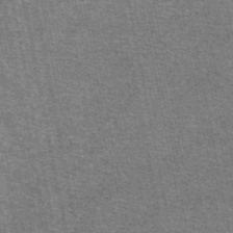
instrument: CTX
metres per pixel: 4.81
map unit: eAb
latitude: 48.1389
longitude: 106.0283
